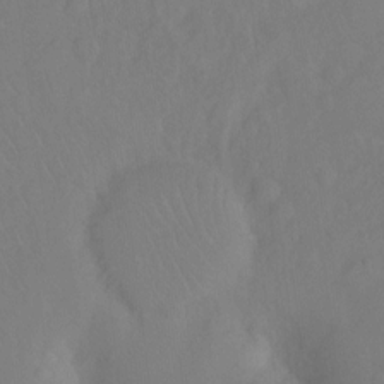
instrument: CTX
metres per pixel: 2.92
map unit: Ht
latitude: -8.0283
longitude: -38.4601
